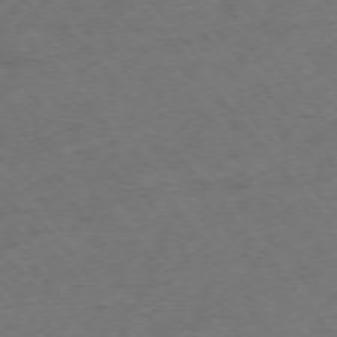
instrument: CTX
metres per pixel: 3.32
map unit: Ap
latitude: -75.7856
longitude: -70.5735
